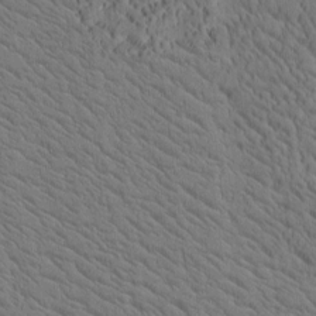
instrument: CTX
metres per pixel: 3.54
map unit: Htu
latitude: -3.3320
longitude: 170.5007
